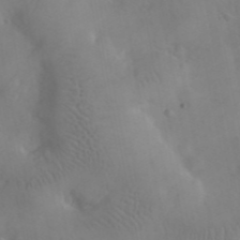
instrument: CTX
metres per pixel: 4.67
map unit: eHh
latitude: 25.5938
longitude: -66.8380
